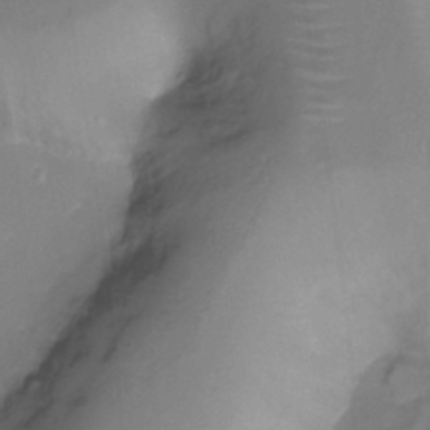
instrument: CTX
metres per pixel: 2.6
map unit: Ht
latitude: -17.7478
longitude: -44.6112
